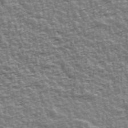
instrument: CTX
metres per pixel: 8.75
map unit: Ave
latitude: 42.3089
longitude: -112.6490
